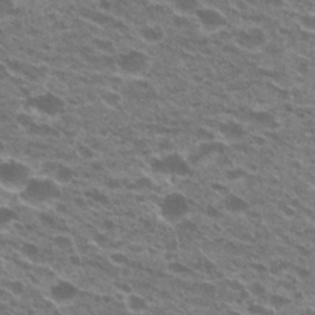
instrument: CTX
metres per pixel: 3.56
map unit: Hto
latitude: 23.8772
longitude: -41.3670
